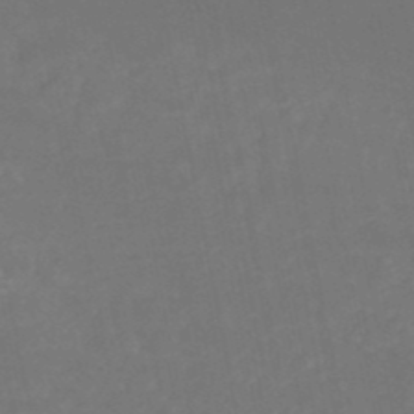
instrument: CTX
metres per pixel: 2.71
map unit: HNb
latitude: -50.0283
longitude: -53.3482
